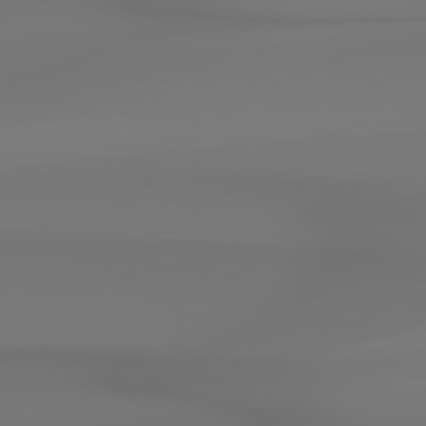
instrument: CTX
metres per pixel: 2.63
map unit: Hpe
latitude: 78.7813
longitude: -136.2334
